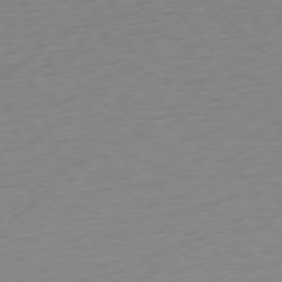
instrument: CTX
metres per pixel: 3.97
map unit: Ap
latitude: -76.1228
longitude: -64.5168
